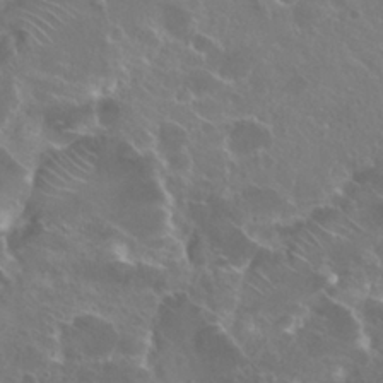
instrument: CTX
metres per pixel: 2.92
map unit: Hto
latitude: 25.0269
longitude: -39.2537
